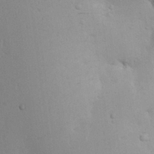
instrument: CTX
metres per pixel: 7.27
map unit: eHh
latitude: 25.2159
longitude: -72.0822
